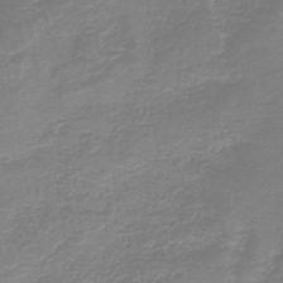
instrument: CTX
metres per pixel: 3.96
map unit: HNb
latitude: -45.6911
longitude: 52.6329
